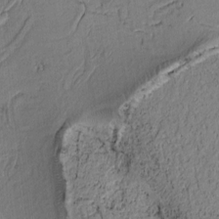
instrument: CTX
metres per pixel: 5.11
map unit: Htu
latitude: -3.1620
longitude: 167.5966
